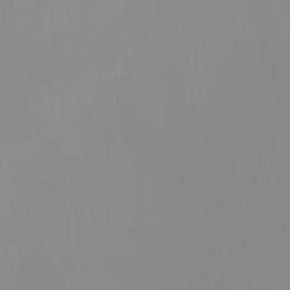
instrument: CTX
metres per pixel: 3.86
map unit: HNhu
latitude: -1.3510
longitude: -5.7450
